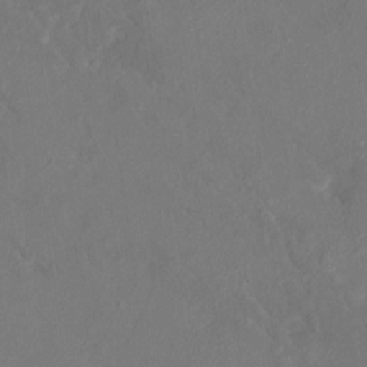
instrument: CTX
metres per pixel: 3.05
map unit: HNhu
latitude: 7.9528
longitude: 4.5573
